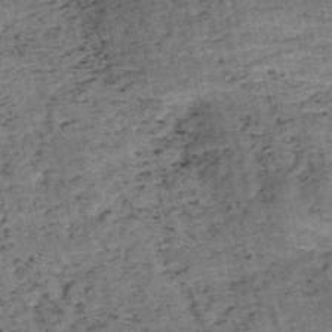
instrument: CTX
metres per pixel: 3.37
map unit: HNb
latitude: -54.3306
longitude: -47.2726
